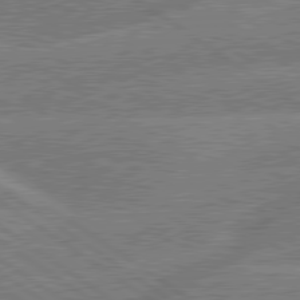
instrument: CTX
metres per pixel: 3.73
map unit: lApd
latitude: 79.7639
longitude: -145.0269
